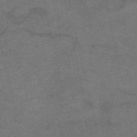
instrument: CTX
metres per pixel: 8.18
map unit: HNb
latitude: -53.2942
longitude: -48.0822
